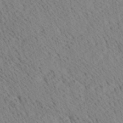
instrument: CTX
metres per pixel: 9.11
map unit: Ave
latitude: 20.8191
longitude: -140.3656
